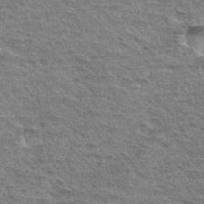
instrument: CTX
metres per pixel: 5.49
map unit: Hto
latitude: 34.4601
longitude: -45.5182
